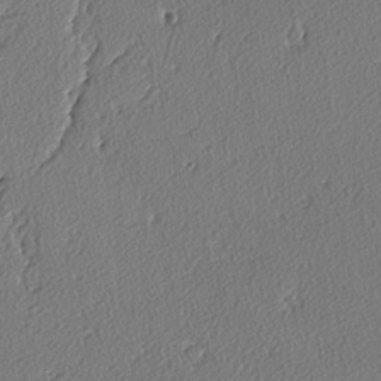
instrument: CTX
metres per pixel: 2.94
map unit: lAvf
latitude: -3.6721
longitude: -108.8380
